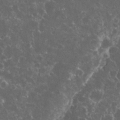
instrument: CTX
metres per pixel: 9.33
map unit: eHh
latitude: 33.6316
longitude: -61.9339
